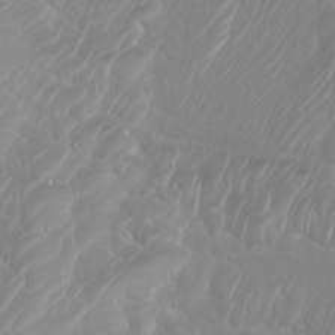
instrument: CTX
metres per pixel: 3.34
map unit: Htu
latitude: -5.2565
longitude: -72.5168
